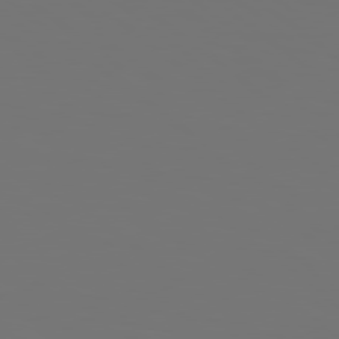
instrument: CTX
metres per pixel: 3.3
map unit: Hpe
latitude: 78.8947
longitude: 177.1998
